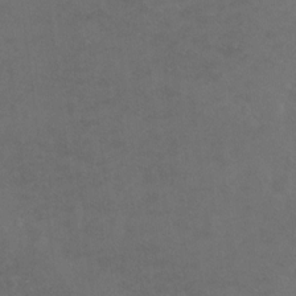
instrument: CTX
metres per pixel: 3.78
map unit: Hto
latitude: -7.4454
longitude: -35.8583
